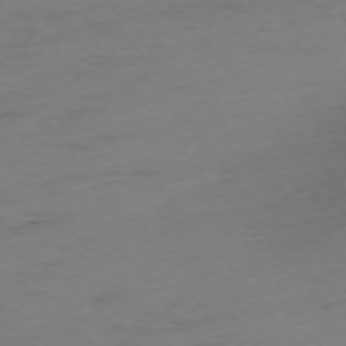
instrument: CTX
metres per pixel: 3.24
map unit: Ap
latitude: -75.2565
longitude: -72.7247
